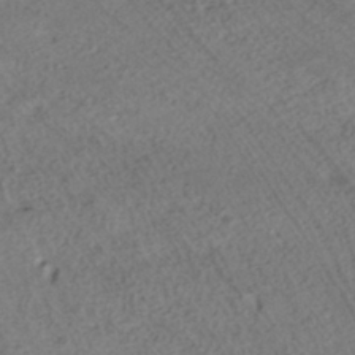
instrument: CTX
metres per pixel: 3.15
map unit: HNhu
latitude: -40.4629
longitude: 99.3887
